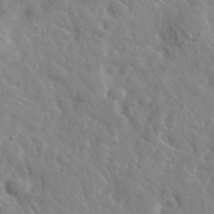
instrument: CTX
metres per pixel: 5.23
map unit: lHvf
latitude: 36.2334
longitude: -87.3859
